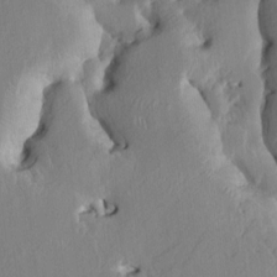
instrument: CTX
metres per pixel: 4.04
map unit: HNhu
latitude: 4.1200
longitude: -4.5168
